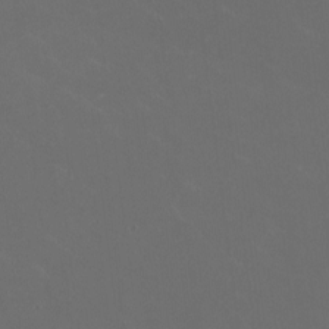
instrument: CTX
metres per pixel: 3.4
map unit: HNhu
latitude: 1.3292
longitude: -2.8191
